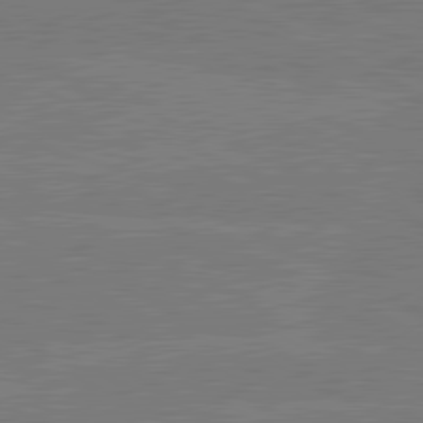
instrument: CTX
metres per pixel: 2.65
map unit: lApd
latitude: 80.8380
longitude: -127.3482
